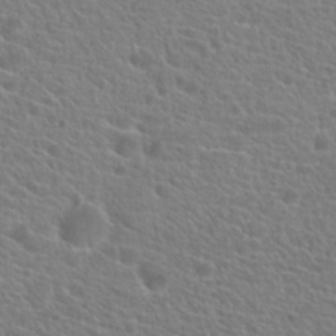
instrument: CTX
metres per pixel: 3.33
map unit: Hto
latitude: 21.3671
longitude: -39.3671
